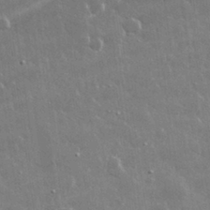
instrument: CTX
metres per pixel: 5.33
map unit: lHvf
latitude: 32.6679
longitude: -92.7246
